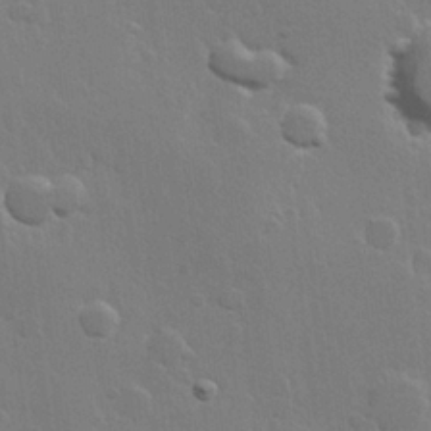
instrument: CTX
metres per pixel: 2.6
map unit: Hve
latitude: 22.7435
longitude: 148.7275
